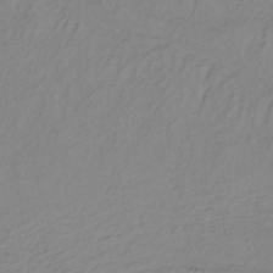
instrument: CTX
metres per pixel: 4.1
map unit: lHb
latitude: -34.9353
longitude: 70.4251
